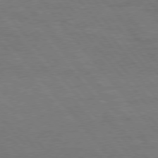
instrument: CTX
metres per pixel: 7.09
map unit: Hpe
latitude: 76.0255
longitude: -151.3670
